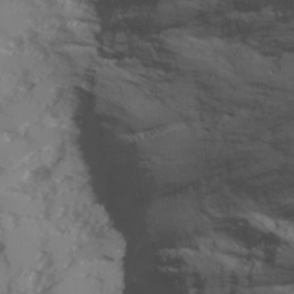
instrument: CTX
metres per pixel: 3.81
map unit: Ave
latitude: 17.9717
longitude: -129.1592
